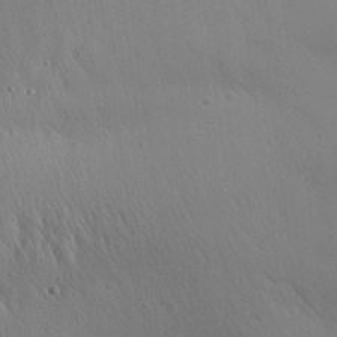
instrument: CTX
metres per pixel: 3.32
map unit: Aa
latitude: 25.8394
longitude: -141.9717
